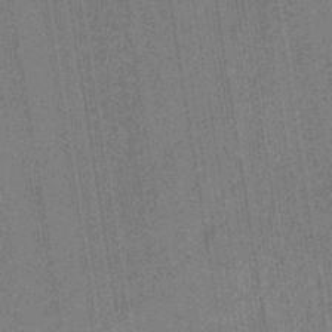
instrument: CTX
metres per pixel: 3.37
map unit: eHb
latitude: -35.1998
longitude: 81.2943
